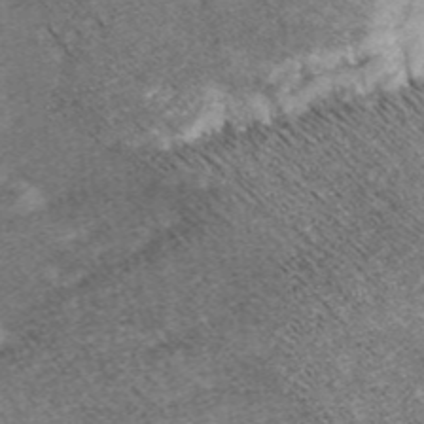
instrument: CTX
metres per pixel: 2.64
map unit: eHh
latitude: 43.2726
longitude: -90.6302
